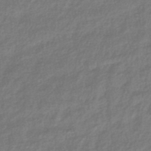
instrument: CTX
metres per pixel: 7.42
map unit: lHb
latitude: -41.4265
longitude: 70.4818
